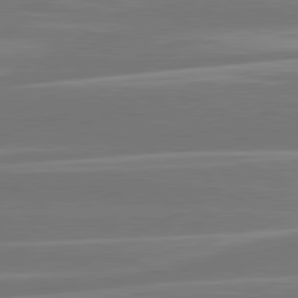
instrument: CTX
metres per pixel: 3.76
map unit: lApd
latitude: 81.3859
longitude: -131.1215
